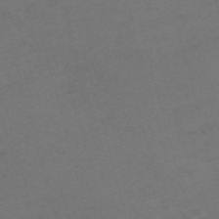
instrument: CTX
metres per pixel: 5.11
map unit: Nve
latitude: -59.7666
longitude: 60.3495
